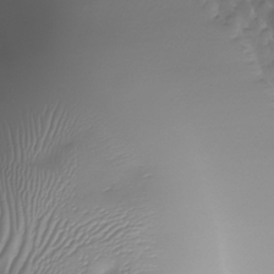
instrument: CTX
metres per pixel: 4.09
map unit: Nhu
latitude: -28.8597
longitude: -59.3671
